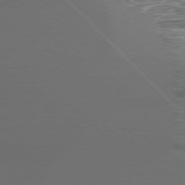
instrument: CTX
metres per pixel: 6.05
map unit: Ap
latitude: -77.1242
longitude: -68.9136
